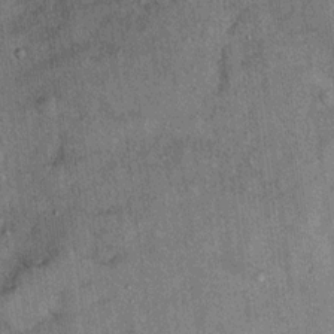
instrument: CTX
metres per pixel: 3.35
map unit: Ht
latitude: 8.7813
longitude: -37.2726
